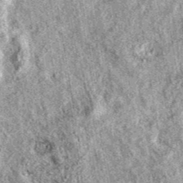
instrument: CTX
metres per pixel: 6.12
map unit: eAb
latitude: 39.4048
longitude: 111.1809
